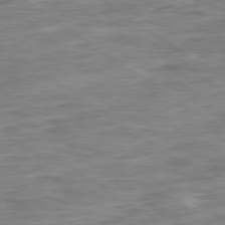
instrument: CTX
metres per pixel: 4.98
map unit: Ap
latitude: -79.5399
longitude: -48.9514
